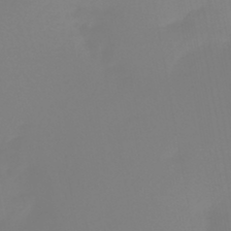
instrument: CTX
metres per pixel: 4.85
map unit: HNb
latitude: -45.5588
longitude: 55.5021
